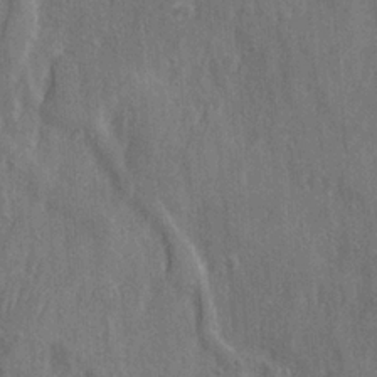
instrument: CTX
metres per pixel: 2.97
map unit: Ave
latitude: 22.6679
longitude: -134.0444
